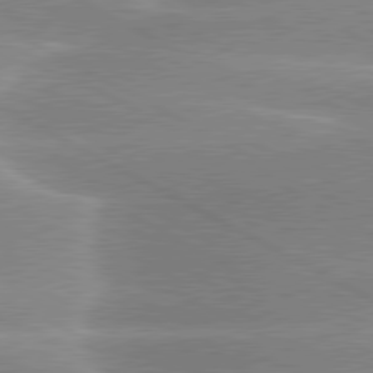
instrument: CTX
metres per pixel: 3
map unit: lApd
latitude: 80.1767
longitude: -135.2915
